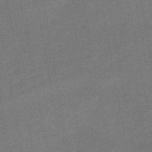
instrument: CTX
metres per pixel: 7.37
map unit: lHb
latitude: -50.1417
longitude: 81.5399
